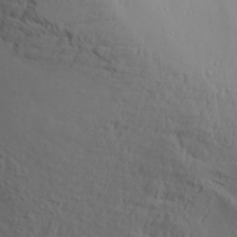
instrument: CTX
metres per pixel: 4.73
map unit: Aa
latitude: 29.0647
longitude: -133.3671
